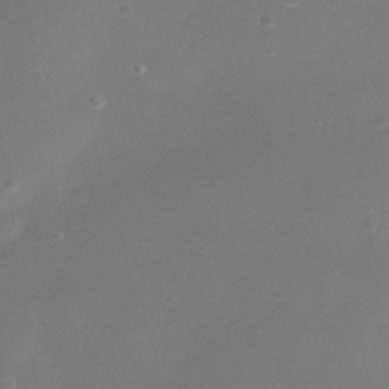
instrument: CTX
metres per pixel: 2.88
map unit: Nhe
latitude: -35.9178
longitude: -118.0822
